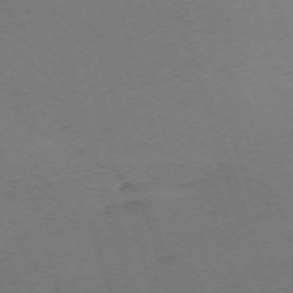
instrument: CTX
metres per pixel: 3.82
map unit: Nhu
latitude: -68.2550
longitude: 37.5966
